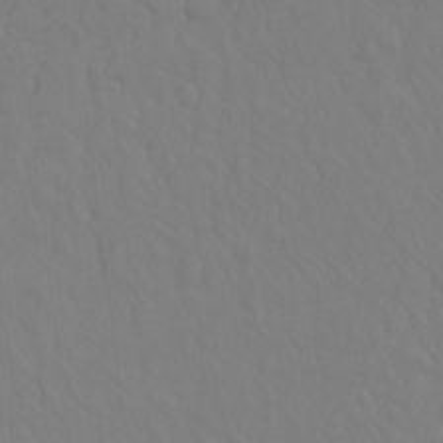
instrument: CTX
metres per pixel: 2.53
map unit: Hto
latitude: -8.3495
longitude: -45.8583
